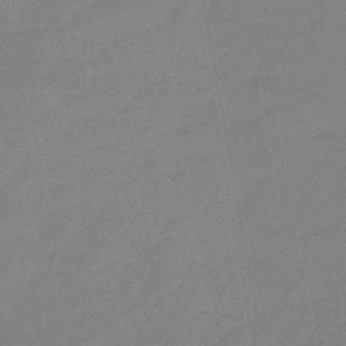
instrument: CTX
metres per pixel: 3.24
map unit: eHb
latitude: -44.9164
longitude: 87.9556
